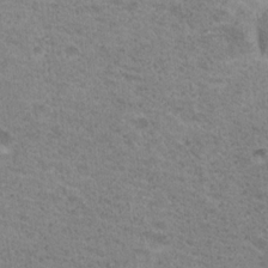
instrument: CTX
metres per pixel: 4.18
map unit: Nhu
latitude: 18.2711
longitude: -31.3482
